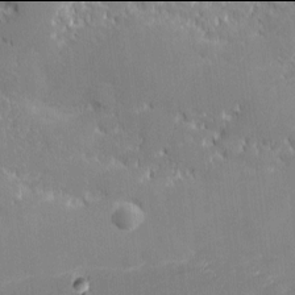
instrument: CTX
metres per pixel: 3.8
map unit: eHh
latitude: -2.0094
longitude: -82.5545
